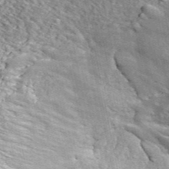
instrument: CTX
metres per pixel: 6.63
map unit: ANa
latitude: 44.7057
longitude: -84.8947
